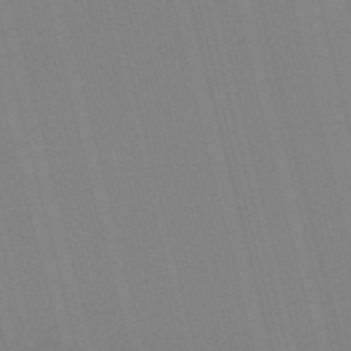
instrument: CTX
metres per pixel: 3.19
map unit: HNb
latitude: -54.9164
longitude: -45.1970
